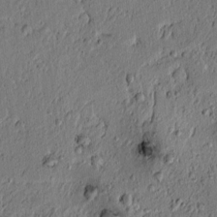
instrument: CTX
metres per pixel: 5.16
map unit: lAvf
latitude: 5.5560
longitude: 163.9367
